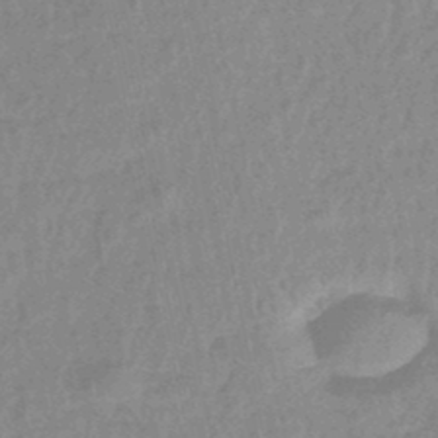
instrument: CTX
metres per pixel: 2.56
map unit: eHb
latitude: -45.7478
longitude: 85.6721
